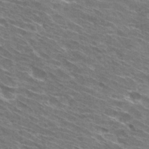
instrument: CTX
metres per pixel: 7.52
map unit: Hto
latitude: 30.2334
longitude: -44.5734
